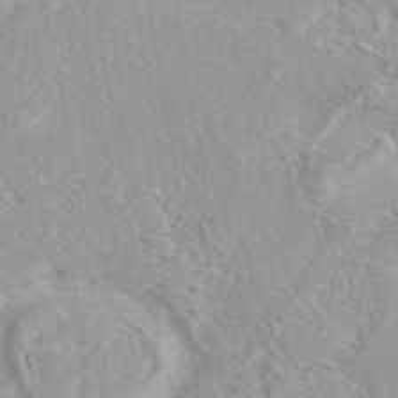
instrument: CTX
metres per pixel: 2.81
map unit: eAb
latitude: 44.1200
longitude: 114.7841
